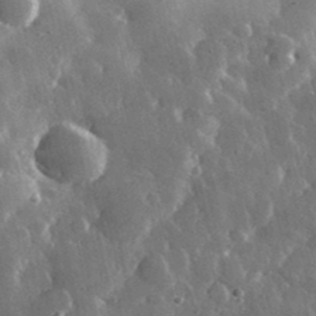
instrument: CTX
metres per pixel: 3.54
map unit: lHvf
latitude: 33.0270
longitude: -87.4804
